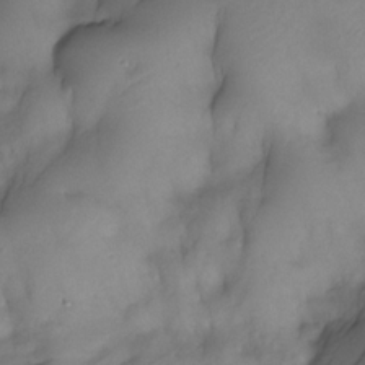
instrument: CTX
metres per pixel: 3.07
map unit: Nhe
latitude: -33.6155
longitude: -142.9325
